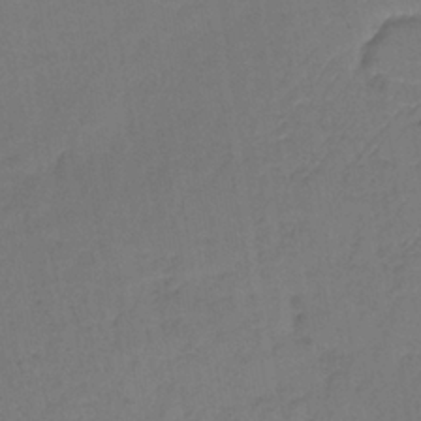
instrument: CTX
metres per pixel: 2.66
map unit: lHb
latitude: -35.4076
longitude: 64.5574
